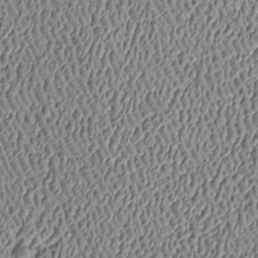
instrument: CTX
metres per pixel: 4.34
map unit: Htu
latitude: -7.2565
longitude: 156.6896
